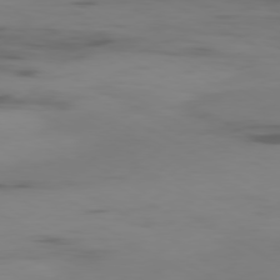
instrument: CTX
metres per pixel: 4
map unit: Ap
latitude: -80.1228
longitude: -63.2348
